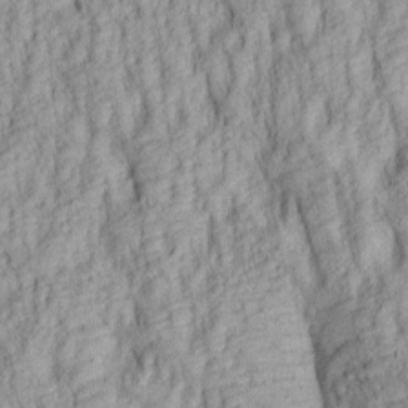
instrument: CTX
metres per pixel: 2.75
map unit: lAa
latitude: 6.3656
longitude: -115.2914
